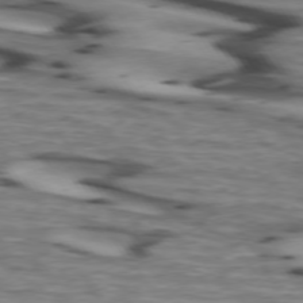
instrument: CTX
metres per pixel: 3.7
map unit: lApd
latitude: 74.0255
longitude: -64.0444
